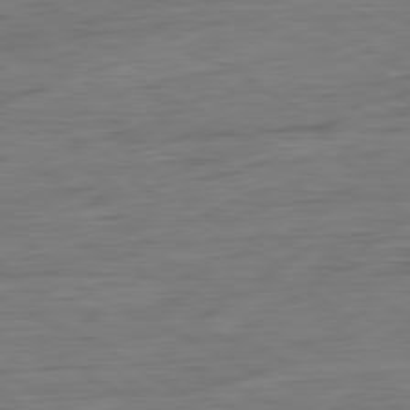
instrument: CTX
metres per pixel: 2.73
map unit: Ap
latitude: -81.5588
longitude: -77.6505
